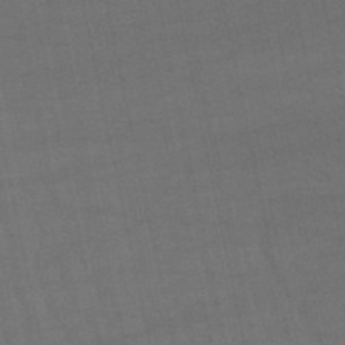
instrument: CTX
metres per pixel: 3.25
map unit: eHb
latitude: -50.2928
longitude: 72.6329
